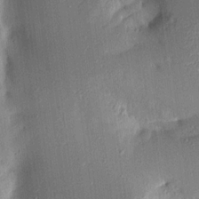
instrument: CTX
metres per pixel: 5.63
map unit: Aa
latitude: 15.8395
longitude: -148.7057
